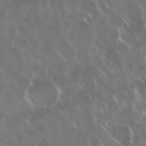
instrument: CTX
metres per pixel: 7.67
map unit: Nhu
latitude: 29.4615
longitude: -59.9339
